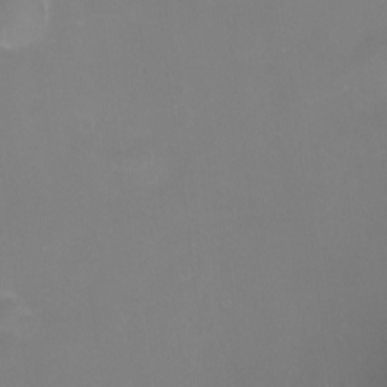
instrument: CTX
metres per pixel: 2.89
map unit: eHh
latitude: -1.5022
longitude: -78.2712
